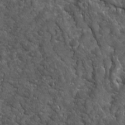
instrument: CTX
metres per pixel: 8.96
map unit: Ave
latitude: 16.0633
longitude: -132.8569
